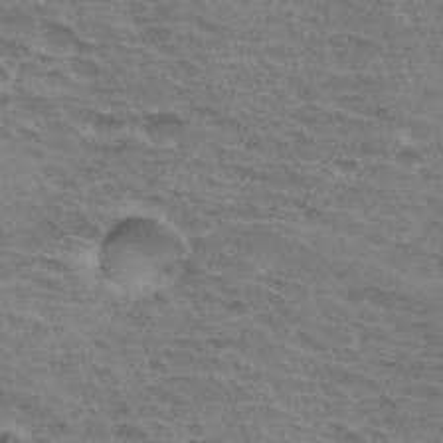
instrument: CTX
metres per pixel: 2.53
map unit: Hto
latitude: 33.5182
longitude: -45.3859
